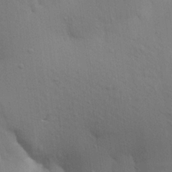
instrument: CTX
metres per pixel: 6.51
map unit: Aa
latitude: 22.1011
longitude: -148.5546
